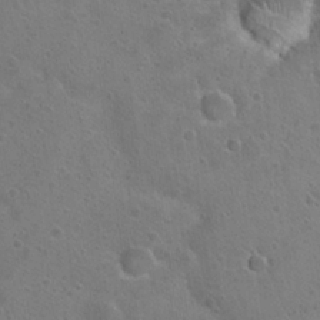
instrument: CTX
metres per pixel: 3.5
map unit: Hto
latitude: 22.5924
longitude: -48.7624
